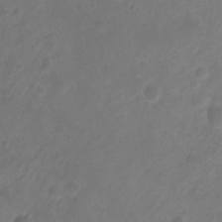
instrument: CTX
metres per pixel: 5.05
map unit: Hto
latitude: -7.5966
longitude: -39.3671
